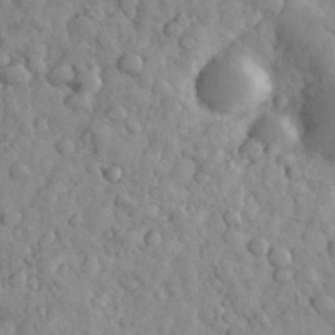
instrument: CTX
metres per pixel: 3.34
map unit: eHh
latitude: 31.8206
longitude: -68.2145
